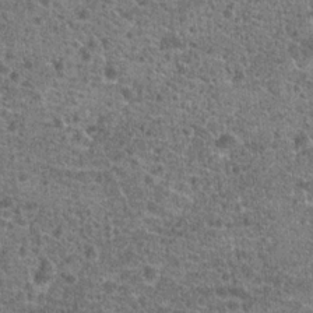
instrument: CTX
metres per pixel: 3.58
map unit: Hto
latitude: 19.7260
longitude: -42.2712
